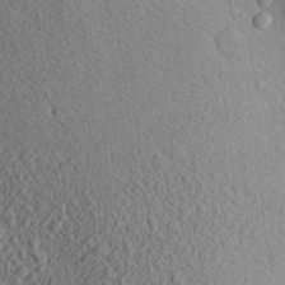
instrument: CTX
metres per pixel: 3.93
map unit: Aa
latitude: 23.5938
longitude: -144.4601
